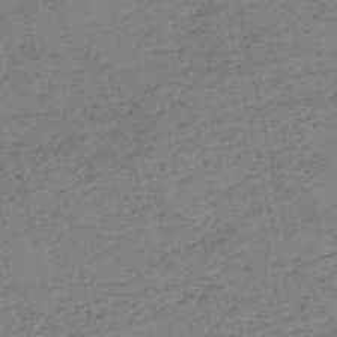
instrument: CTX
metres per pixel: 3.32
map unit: eHh
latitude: -54.3684
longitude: -89.4427
